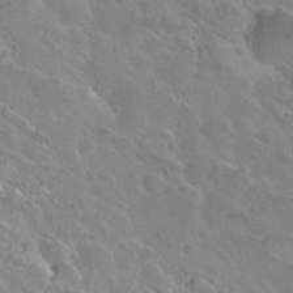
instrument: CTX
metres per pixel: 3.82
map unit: Nhu
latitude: 29.8205
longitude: -52.7624
